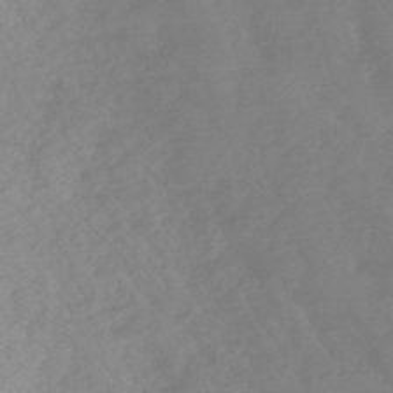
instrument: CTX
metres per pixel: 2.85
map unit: HNhu
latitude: -45.5777
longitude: 91.6155
